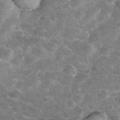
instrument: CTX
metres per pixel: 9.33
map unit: eHh
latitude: 37.3671
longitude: -66.5545
